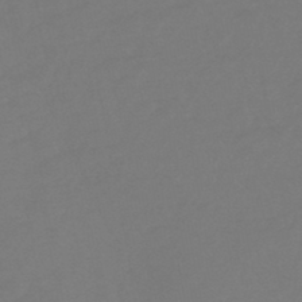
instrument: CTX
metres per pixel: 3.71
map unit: eHb
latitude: -46.6707
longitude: 87.6911
